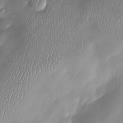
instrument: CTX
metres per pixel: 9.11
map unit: Nve
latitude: -23.1431
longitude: -138.9325
